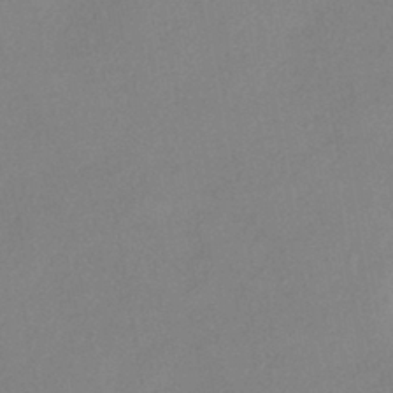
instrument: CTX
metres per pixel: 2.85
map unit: eHh
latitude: -41.6533
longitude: 120.3873
